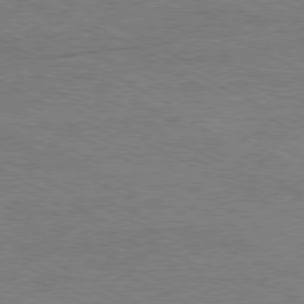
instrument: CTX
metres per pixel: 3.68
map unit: Ap
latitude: -80.7652
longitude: -85.4427
